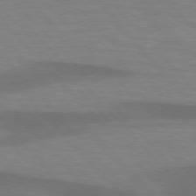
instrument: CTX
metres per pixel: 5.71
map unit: lApd
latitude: 76.2900
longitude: -59.3104
